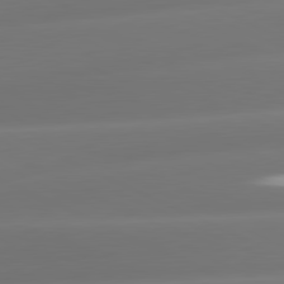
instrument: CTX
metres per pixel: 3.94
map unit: lApd
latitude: 81.1214
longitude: -160.1011
